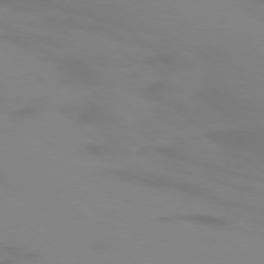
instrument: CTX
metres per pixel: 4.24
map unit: Ap
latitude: -77.1242
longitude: -67.8583
